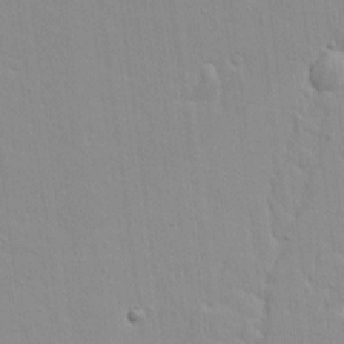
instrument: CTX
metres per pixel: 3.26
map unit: lAvf
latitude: 16.1011
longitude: -128.1578
